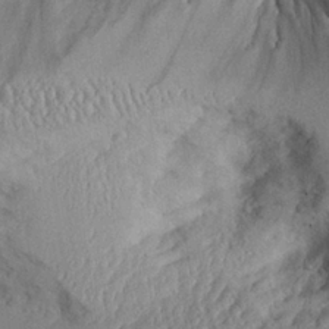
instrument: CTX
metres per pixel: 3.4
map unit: Aa
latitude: 26.8380
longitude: -129.6127
